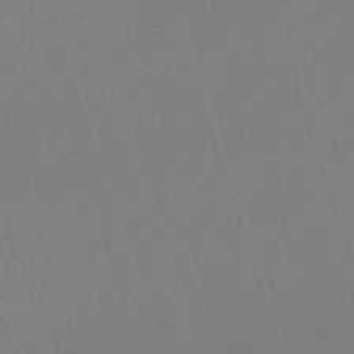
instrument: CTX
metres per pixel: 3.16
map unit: eHh
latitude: -63.2565
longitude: 50.3306
